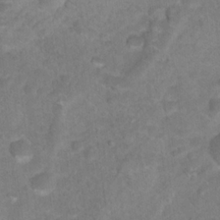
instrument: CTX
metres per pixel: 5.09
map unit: Hto
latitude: 18.6679
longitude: -38.8380
